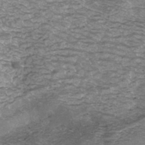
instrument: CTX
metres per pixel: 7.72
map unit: ANa
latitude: -42.6329
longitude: 108.5007
